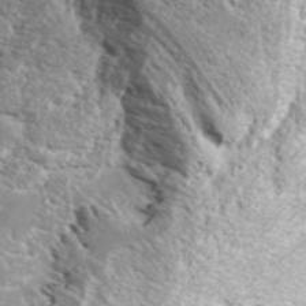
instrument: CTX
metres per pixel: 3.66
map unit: ANa
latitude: 41.4426
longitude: 28.9731
